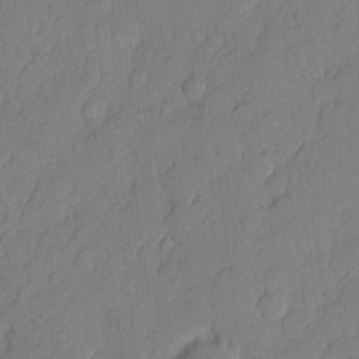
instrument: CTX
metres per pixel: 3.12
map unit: eHh
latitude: 5.8961
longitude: -76.0255
